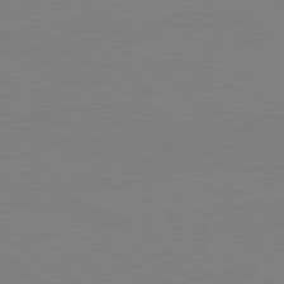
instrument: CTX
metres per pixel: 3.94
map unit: Hpe
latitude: 79.0837
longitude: -125.3292
